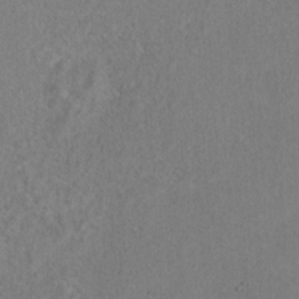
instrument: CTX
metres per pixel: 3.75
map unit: Ht
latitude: 9.4615
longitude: -32.9892
